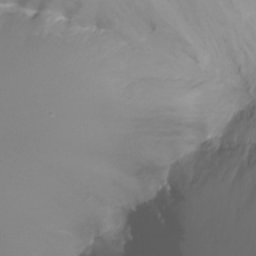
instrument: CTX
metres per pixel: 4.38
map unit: Nhu
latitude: -17.4833
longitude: -46.9892
